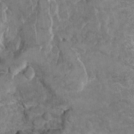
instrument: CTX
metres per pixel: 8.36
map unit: Hto
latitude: 9.5938
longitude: -36.0255
